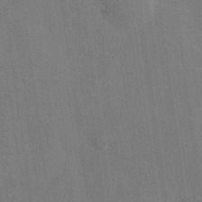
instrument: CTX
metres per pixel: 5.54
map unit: Hve
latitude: 25.7071
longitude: 150.8408
